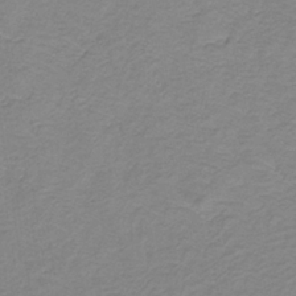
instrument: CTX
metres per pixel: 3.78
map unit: lHb
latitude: -31.6344
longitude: 65.4644
